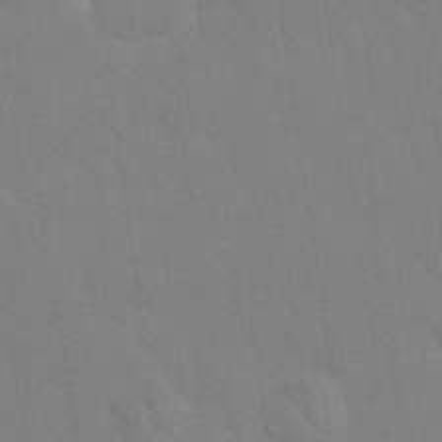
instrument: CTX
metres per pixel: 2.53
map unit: Nhu
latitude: 28.0822
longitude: -64.6490
